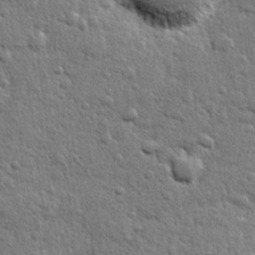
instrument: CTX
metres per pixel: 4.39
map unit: lHvf
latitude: 23.8394
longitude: 143.8800
